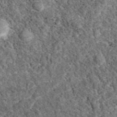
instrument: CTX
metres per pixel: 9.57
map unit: eAb
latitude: 38.3278
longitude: 110.2739
